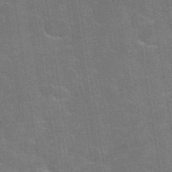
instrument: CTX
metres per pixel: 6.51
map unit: eHh
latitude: 36.7246
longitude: -66.7813
